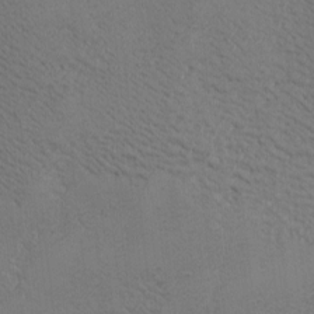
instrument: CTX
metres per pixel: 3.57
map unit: Ave
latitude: -7.0864
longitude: -120.8758
